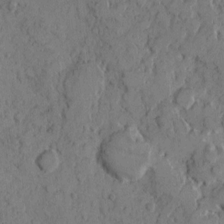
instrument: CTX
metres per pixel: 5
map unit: eHh
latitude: 7.4237
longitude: -63.5560
